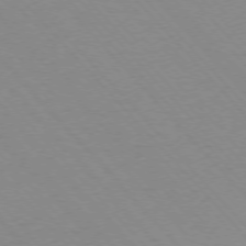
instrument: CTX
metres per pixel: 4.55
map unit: Ap
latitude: -76.5574
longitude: -86.4412
